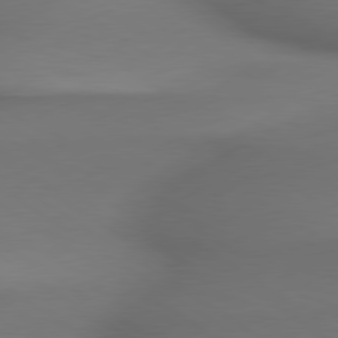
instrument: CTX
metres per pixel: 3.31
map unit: lApd
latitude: 79.5371
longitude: -174.9325
